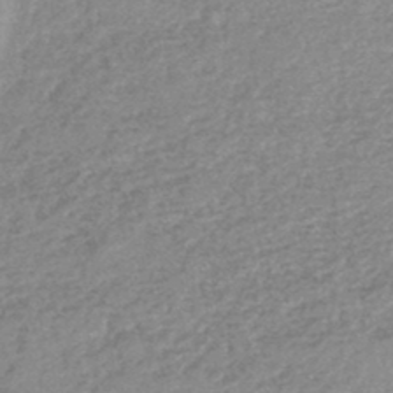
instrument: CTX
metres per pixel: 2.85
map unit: lHb
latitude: -44.9542
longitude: 71.6722
